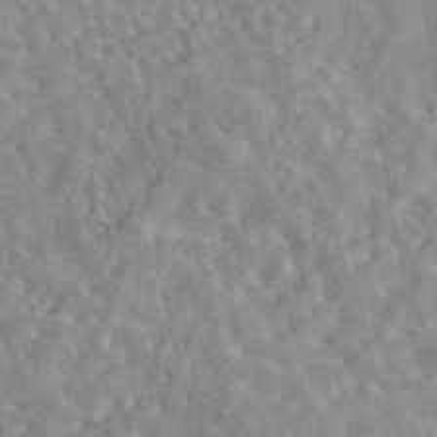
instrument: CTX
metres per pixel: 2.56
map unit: eAb
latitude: 44.8002
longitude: 116.9352
